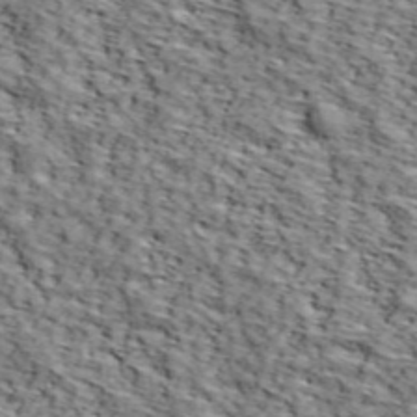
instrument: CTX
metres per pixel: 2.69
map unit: lHvf
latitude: 38.5168
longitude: -86.9891
